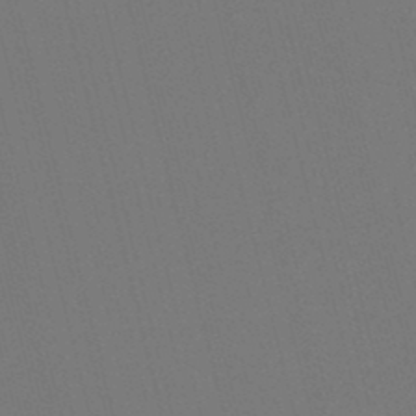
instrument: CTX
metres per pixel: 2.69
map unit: lHb
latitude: -47.5021
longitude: 61.1242
